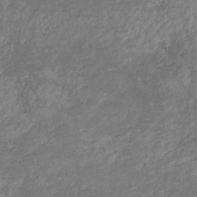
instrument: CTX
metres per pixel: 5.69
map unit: eHb
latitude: -32.8975
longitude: 71.3510
